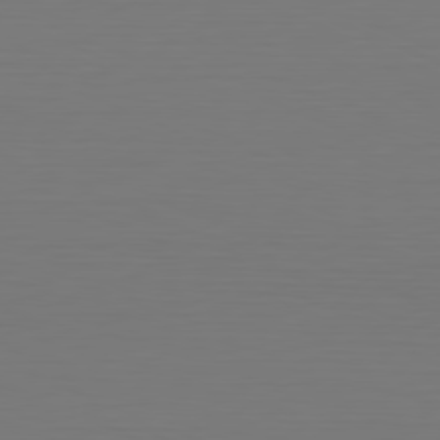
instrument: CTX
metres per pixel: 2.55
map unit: Hpe
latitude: -81.6155
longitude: 7.8989
